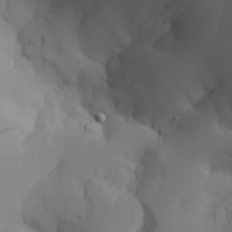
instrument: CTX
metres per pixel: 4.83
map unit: Aa
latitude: 29.7638
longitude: -132.4601
